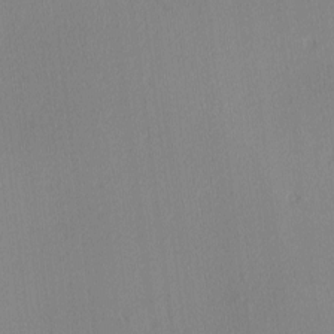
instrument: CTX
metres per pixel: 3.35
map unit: Ave
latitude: 2.8947
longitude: -115.0458
